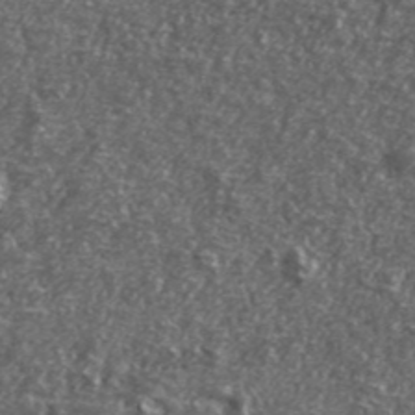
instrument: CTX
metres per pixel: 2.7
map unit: lHvf
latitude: 41.8961
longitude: -88.5546
